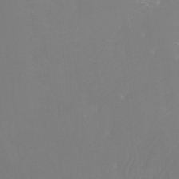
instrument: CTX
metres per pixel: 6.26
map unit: Htu
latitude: -7.0486
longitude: -33.5560
